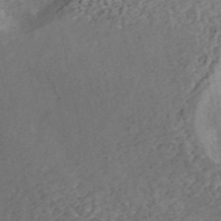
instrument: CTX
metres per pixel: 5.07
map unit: ANa
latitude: 44.8380
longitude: 46.5007
